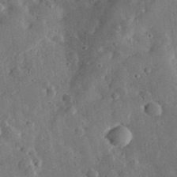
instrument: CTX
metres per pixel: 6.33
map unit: lHvf
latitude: 32.2145
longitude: -84.2523
